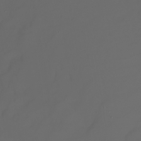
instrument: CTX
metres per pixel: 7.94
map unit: Nhu
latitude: -7.2376
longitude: -82.2900
